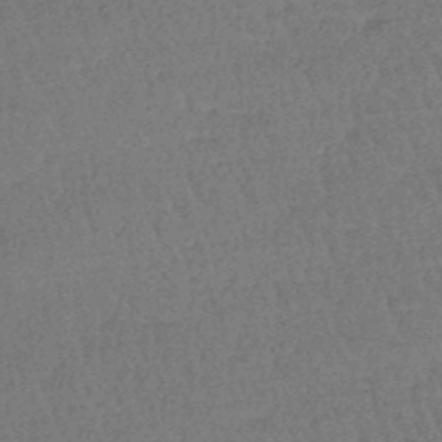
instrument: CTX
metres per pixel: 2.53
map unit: lHb
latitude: -45.0864
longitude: 70.0283
